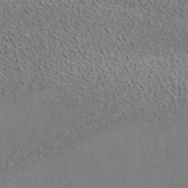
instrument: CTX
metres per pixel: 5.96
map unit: ANa
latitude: 39.9150
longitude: 21.4454
